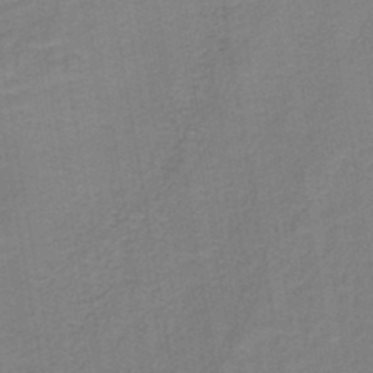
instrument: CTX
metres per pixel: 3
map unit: HNb
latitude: -45.2376
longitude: 52.0283
